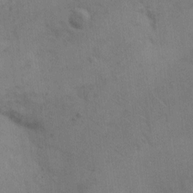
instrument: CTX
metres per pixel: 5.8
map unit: Hto
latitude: 7.0080
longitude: -62.3656
